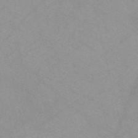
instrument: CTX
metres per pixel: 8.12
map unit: Nve
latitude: -57.4832
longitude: 59.3131
